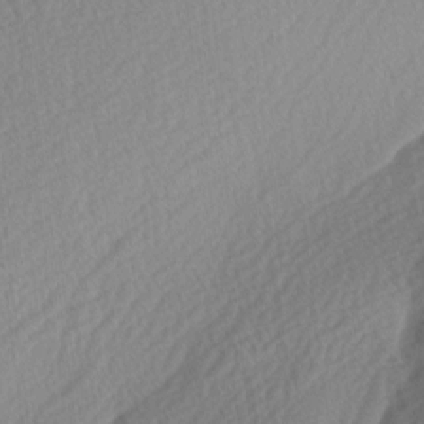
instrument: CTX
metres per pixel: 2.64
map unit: lAa
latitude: -3.0486
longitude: -127.4993
